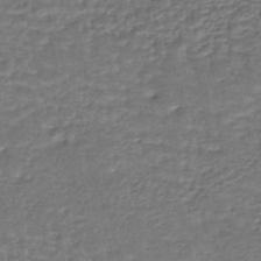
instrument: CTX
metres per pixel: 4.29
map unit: HNhu
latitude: -45.7856
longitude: 96.1039
